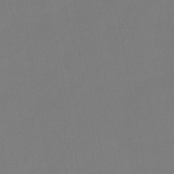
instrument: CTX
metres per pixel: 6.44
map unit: HNb
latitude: -46.1228
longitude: 56.6707
